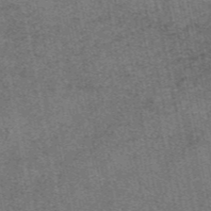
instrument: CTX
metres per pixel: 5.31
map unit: eAb
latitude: 47.7261
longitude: 106.5952
